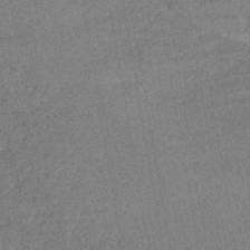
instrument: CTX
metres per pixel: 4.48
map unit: eHb
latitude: -42.9919
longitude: 82.3684
